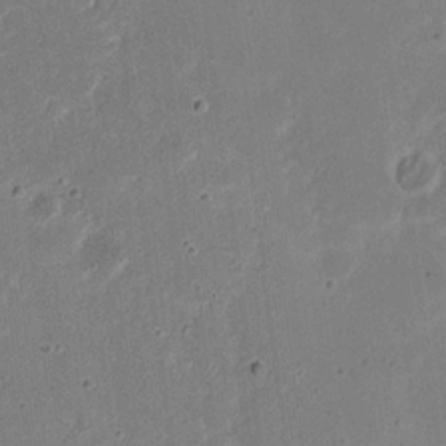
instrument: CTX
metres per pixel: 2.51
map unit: Nhu
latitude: 21.4994
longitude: -71.1214
